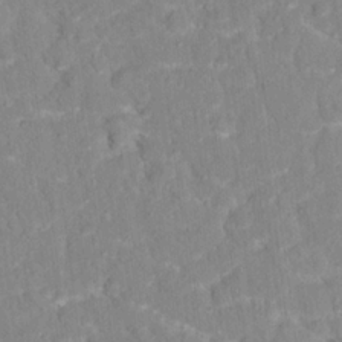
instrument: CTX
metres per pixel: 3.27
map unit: Hto
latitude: 16.5924
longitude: -36.9514
